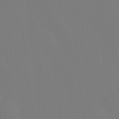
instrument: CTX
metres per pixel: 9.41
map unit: HNhu
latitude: 7.1403
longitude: -0.2522
